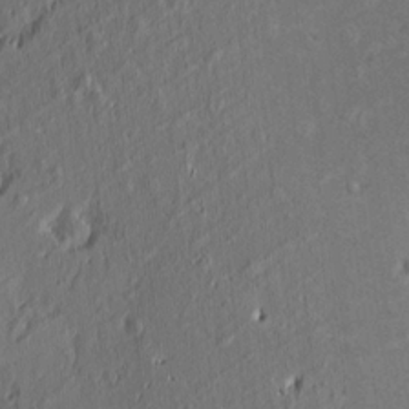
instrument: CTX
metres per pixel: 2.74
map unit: Nve
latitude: -7.1998
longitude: 173.9745
